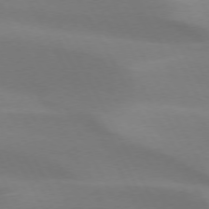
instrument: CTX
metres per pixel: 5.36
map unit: lApd
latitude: 73.3293
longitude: -49.2159
